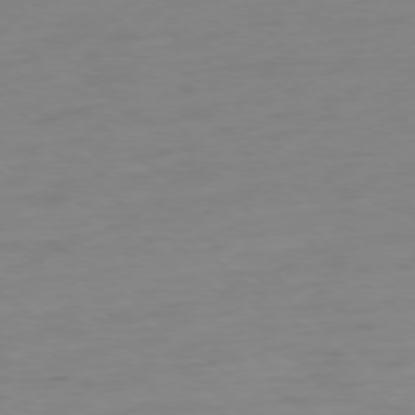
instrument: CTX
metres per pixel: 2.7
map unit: Ap
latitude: -79.0297
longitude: -67.1592
